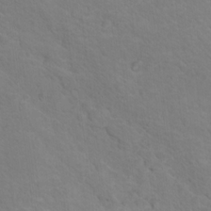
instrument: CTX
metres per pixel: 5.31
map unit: Nhu
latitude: 16.9325
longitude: -33.4049
